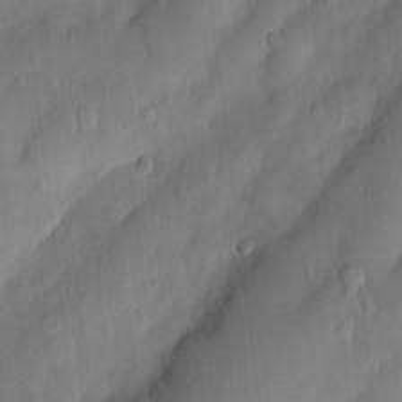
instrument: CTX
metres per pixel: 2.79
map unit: Nhu
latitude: 5.6127
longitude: -24.2144
